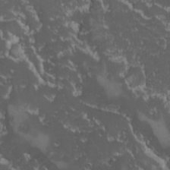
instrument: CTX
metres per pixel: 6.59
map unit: Ave
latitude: -9.8989
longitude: -116.8380
